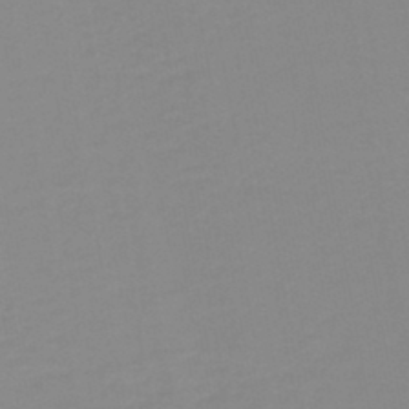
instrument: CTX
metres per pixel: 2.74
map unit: lHb
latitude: -44.3873
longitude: 56.3117
